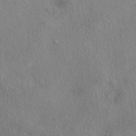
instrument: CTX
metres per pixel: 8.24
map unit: eAb
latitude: 39.1403
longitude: 112.2929
